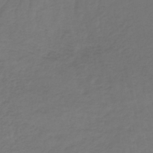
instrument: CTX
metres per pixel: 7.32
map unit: lHb
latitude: -43.3887
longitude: 71.7667
